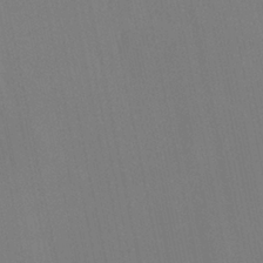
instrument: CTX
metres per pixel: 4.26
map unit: HNhu
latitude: 6.5357
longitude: 4.4818
